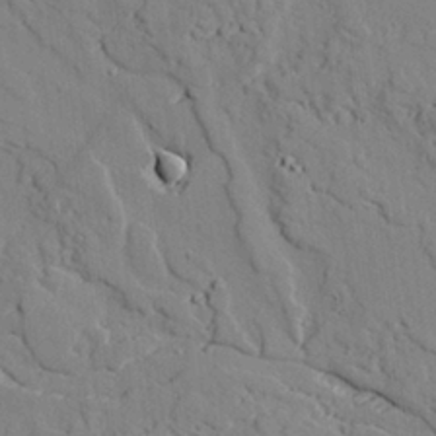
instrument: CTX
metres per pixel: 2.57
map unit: lAvf
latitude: 26.1767
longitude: -110.4601
